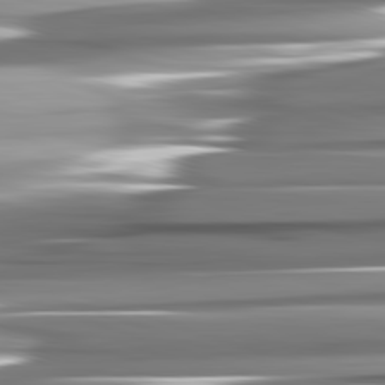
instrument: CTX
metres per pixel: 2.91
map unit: lApd
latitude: 82.5356
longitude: -140.4034
